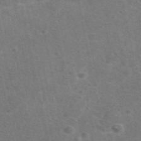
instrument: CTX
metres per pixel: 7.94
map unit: eAb
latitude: 47.6316
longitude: 115.7100
